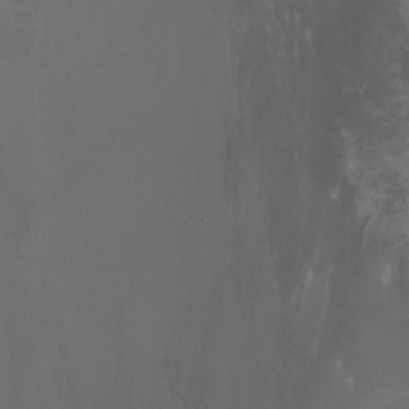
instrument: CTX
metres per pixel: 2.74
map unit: Nhu
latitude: -4.9730
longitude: -90.2334
